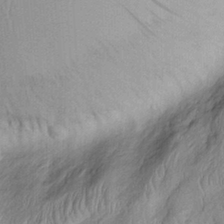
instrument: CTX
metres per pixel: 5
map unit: Htu
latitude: -6.0850
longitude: 152.8786
